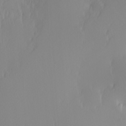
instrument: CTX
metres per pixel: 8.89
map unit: Hve
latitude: 12.6113
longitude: -91.1592
